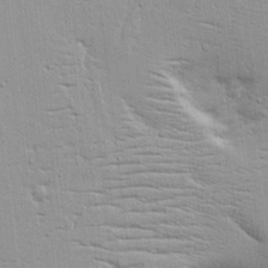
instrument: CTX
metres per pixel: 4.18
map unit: Aa
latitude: 17.3104
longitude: -125.1403
